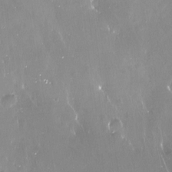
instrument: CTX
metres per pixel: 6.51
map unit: Nve
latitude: -17.8801
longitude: -60.1011
